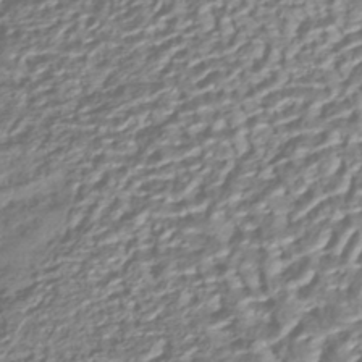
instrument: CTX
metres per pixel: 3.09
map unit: HNhu
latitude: -42.7274
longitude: 107.4266
